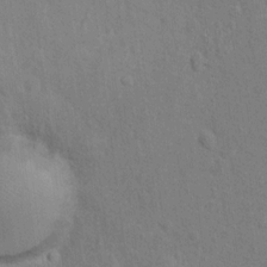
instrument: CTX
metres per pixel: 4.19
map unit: Hto
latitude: 14.1578
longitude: -38.0633
